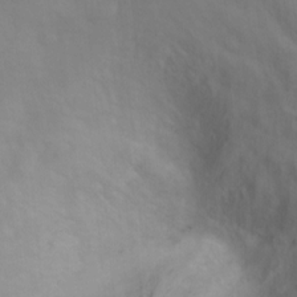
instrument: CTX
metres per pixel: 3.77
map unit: Ht
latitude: -2.3873
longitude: -33.7828
